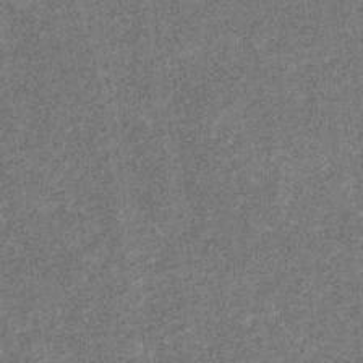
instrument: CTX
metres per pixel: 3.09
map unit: eHb
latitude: -31.3132
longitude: 67.7855
